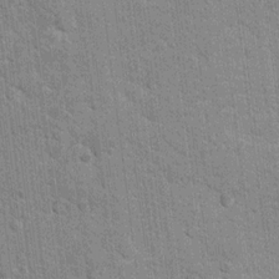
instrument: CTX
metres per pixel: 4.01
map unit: Hto
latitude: 14.1200
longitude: -33.7260
